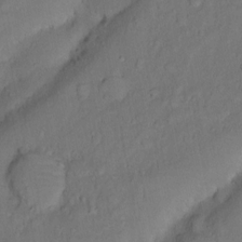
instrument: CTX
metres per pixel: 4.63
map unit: Nhu
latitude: 5.1214
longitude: -24.3089
